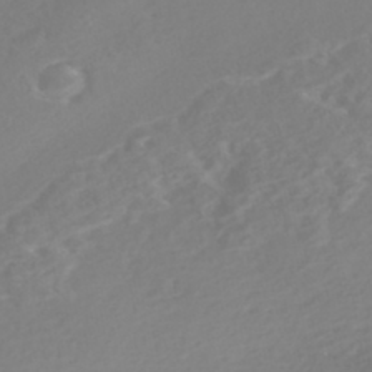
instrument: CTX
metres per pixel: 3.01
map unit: Nhe
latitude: -47.1053
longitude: -171.1970
